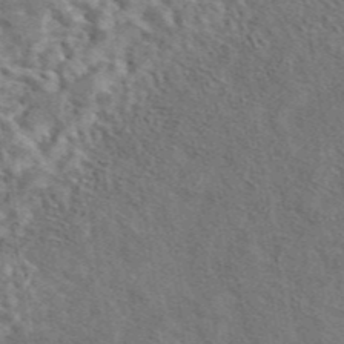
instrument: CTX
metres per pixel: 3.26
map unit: eAb
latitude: 43.6505
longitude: 110.2739
